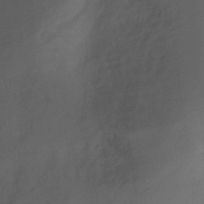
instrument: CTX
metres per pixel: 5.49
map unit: Ht
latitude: -10.0850
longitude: -46.7247
